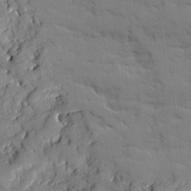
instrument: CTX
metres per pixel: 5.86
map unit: Ave
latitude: 18.7057
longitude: -129.3482
